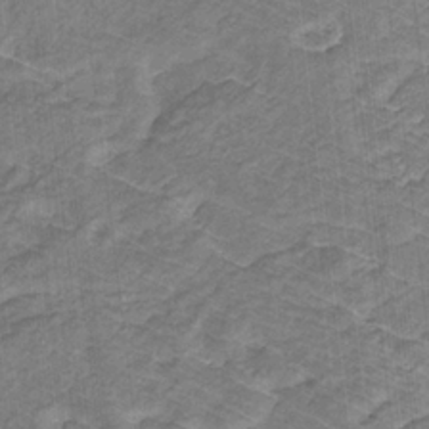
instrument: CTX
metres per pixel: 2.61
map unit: lHb
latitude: -31.6533
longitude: 66.3117
